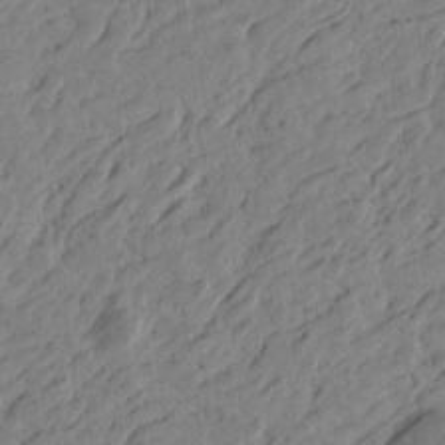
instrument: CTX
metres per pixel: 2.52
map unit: Htu
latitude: -4.7274
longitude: -179.2159
